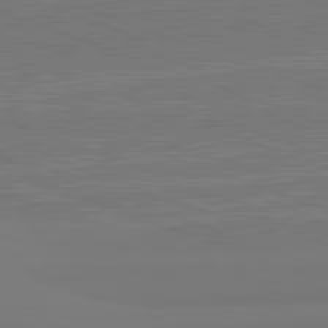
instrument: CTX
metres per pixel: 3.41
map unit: lApd
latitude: 82.6490
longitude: 175.0108
